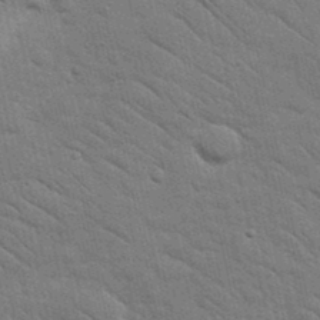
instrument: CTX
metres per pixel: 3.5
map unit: Nhu
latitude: 24.0444
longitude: -73.6505
